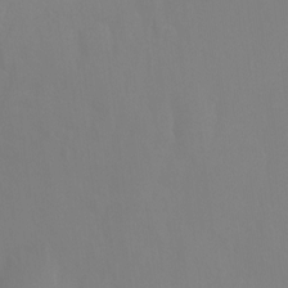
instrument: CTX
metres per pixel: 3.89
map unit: Ht
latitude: -10.0472
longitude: -34.7435
